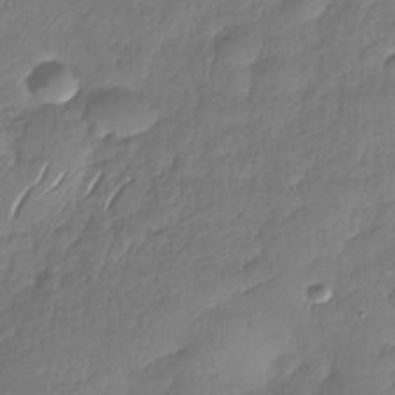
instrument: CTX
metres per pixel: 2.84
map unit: Nhe
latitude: -37.2753
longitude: -147.4427
